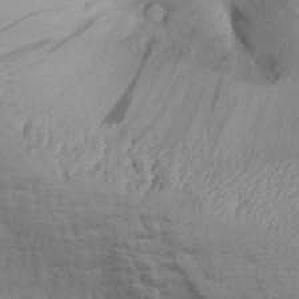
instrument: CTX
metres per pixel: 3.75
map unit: Aa
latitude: 30.1767
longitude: -134.3845
